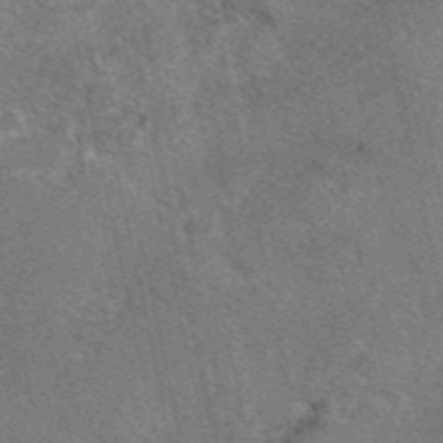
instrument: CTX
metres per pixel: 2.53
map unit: eAb
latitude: 47.0837
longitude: 104.7274
